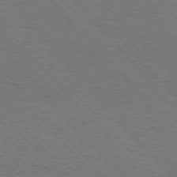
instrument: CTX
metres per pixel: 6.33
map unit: lApd
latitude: 75.8772
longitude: -84.8002
